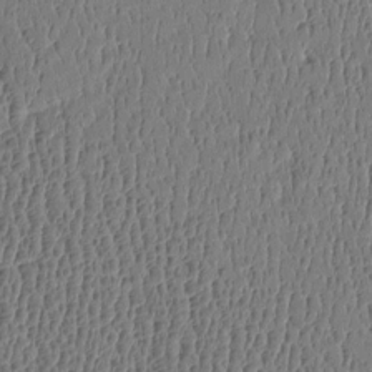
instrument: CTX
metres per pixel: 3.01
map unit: Htu
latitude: -4.6140
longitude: 176.2362
